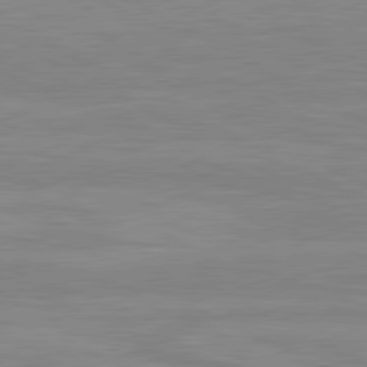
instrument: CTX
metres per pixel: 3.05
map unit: lApd
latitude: 80.9325
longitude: 171.5210
